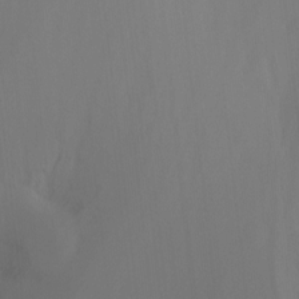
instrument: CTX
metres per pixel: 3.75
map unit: Ht
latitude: -15.3321
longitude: -50.3467
